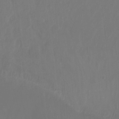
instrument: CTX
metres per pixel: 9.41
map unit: Nhu
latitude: -15.4455
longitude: -57.3481
